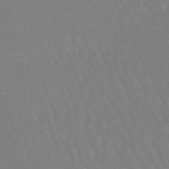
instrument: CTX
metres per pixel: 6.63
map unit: eHb
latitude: -46.5007
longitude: 80.4440
